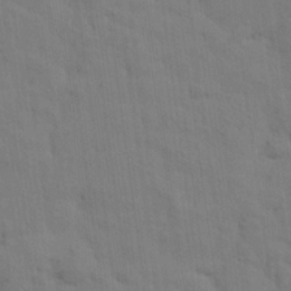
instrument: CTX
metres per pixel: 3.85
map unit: eHh
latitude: 24.7624
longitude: -79.3860
